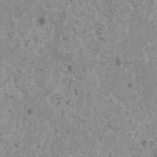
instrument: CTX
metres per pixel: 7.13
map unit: HNhu
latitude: 0.7624
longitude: 3.8800
